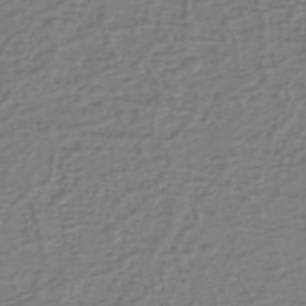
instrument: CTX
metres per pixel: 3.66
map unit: eHh
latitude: -39.9178
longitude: -27.4804
